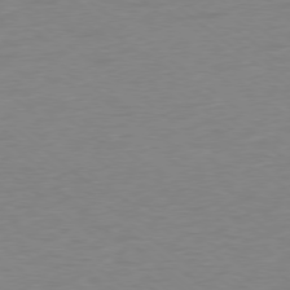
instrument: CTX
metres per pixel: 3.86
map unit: Ap
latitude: -78.6329
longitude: -68.6302
